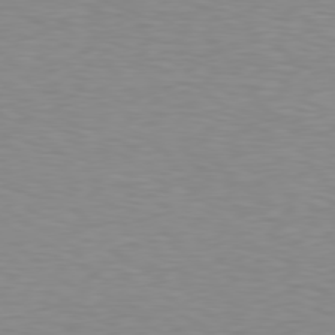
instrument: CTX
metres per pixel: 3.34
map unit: Hpe
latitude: 78.4034
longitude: -121.9717
